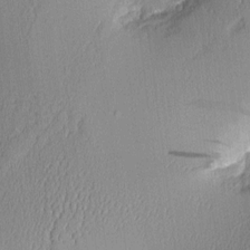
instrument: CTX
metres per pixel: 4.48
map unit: Aa
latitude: 10.0444
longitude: -128.2522
